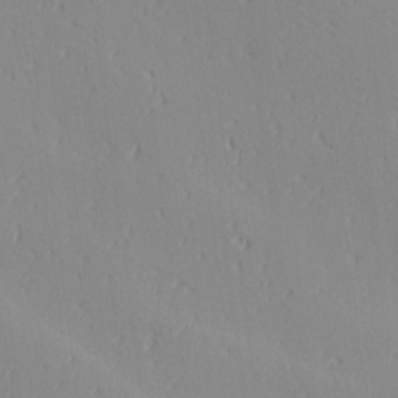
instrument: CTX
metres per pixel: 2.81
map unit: Ave
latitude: 2.8758
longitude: -114.4789
